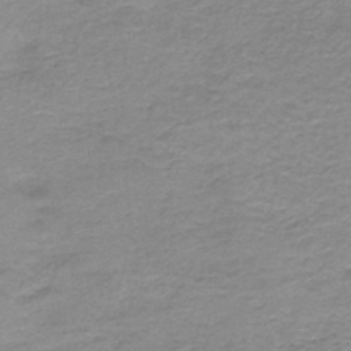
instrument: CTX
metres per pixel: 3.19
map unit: HNb
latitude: -44.5385
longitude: 52.8785
